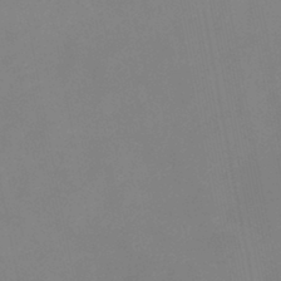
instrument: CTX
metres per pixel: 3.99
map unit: eHb
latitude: -37.6910
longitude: 74.9731
